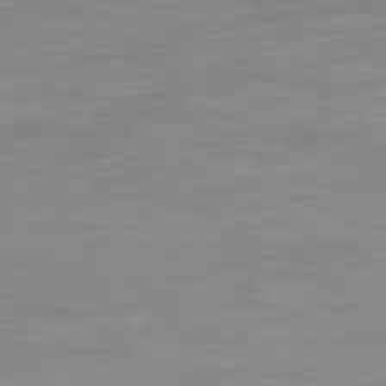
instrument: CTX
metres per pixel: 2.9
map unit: Ap
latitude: -79.3698
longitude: -77.4615
